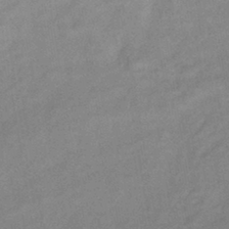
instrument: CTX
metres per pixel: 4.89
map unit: eHb
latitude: -41.6722
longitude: 82.5574
